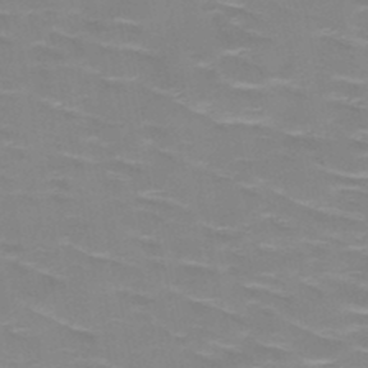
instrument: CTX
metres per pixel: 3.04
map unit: HNb
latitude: -48.1984
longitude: -47.3671
